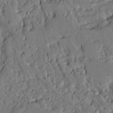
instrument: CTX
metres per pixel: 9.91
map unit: Aa
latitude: 14.6491
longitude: -140.2900
